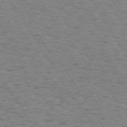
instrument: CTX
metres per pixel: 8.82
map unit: Hpe
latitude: 73.0648
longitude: -130.5168
